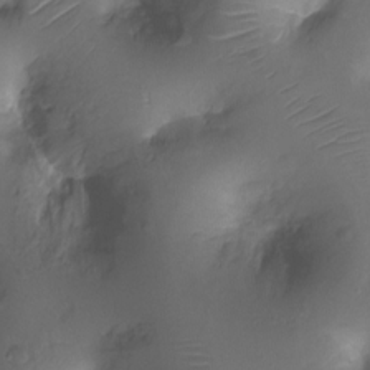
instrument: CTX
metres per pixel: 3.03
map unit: Ht
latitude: -18.3306
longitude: -44.2522
